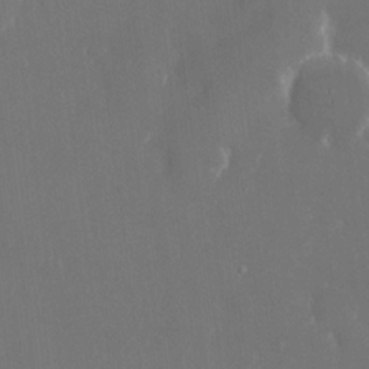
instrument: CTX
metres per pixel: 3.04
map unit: eHh
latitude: 15.4994
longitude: -71.8772
